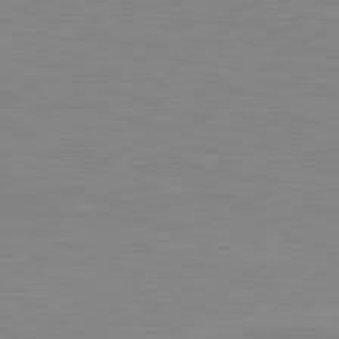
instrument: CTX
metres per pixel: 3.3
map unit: lApd
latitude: 81.2537
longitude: -172.1577
